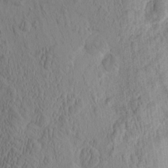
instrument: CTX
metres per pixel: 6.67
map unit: eHh
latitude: -1.5211
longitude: 16.0283
